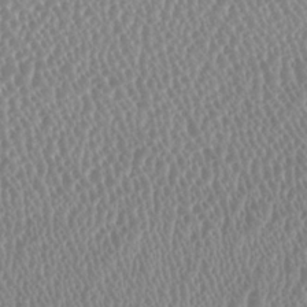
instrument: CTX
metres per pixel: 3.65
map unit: HNhu
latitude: -0.5196
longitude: 0.0283
